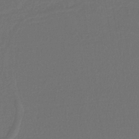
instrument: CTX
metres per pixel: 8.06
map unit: lHb
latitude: -38.6330
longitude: 55.4643
